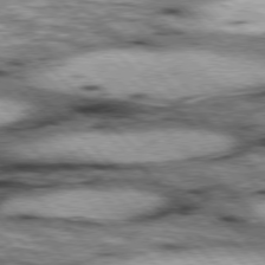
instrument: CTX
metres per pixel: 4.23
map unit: lApd
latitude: 76.9513
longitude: -50.7624
